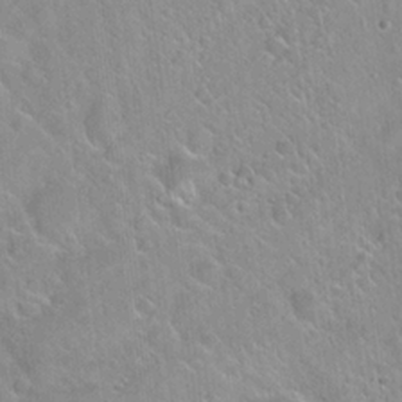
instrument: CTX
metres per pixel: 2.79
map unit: Hto
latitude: 21.0648
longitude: -53.5371
